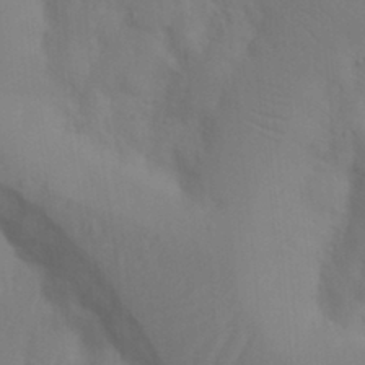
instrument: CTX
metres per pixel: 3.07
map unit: Nhu
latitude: 18.6490
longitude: -73.4427
